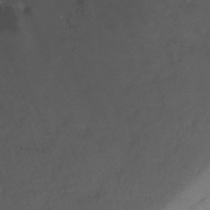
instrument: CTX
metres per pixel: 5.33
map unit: Ht
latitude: -9.2565
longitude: -39.3104
